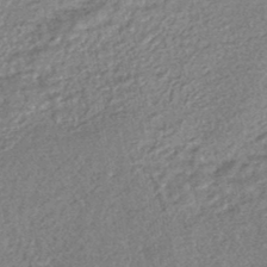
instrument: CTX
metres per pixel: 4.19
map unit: HNhu
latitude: -46.9541
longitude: 102.3117
